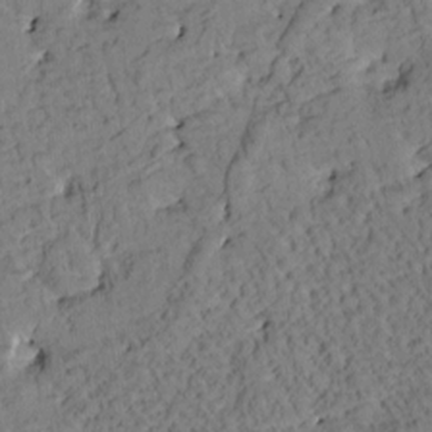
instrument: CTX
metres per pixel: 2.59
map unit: Htu
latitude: 0.6868
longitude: 176.6707
